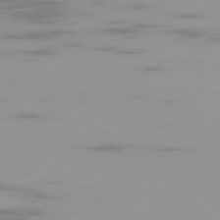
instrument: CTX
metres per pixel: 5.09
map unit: Ap
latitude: -79.7099
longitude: -69.3671
